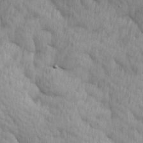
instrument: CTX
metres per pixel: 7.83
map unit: Ave
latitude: 12.6302
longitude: -106.3278
